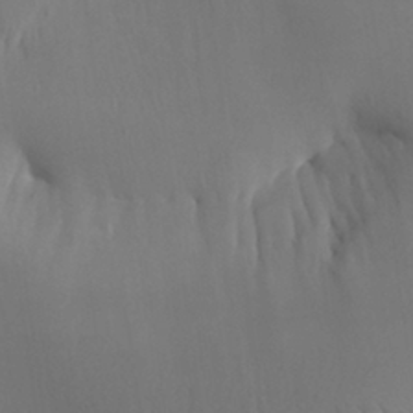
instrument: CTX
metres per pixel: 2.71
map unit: Aa
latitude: 30.1956
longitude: -143.4804
